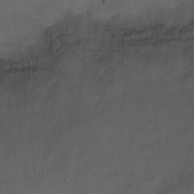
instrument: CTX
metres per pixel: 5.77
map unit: Ht
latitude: 0.1200
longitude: -37.7450
